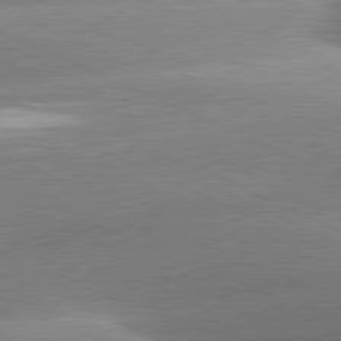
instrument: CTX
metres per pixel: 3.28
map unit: lApd
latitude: 81.3293
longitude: -159.8583
